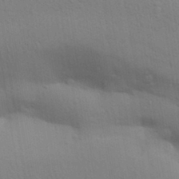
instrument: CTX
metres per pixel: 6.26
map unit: Aa
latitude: 31.7072
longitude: -146.4223
